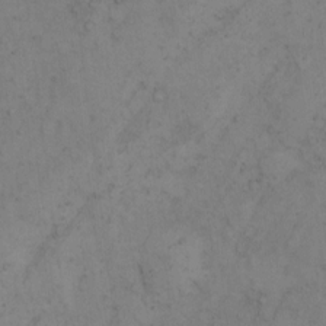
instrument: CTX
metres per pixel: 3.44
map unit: Hto
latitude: 8.2334
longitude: -59.3671
